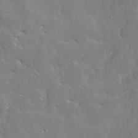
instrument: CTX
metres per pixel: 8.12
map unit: lHvf
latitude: 33.2159
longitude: -91.3860
